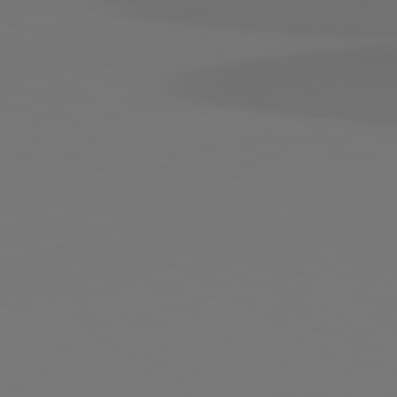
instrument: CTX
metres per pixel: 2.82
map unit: Hpe
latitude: 78.9514
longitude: -138.5924
